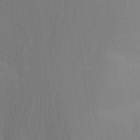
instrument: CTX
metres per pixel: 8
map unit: Aa
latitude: 26.0255
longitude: -145.8016
